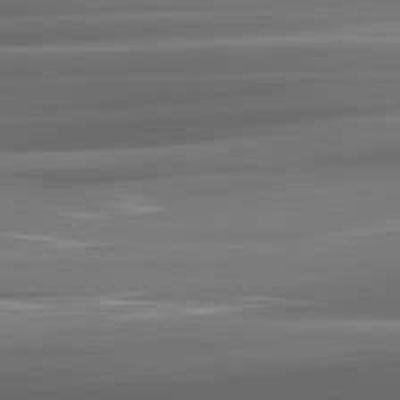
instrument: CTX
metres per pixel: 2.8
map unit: lApd
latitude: 81.7261
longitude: -136.1767
